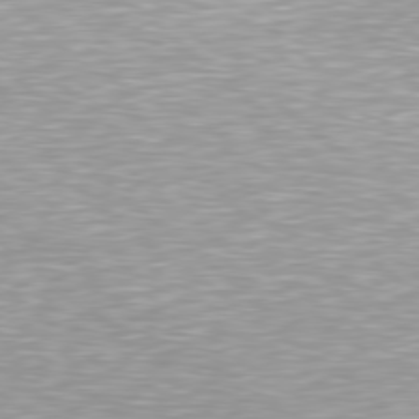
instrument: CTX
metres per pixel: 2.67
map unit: Hpe
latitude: 78.6491
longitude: -122.8002
